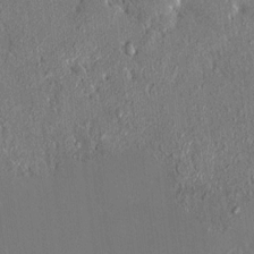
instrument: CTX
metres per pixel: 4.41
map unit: HNhu
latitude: 7.9906
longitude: 4.3495
